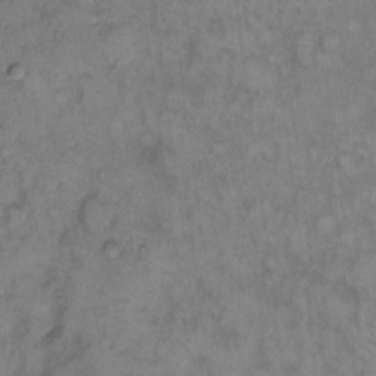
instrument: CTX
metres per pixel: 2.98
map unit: eHh
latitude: 9.2537
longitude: -63.3104
